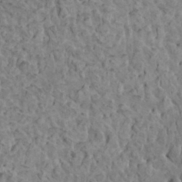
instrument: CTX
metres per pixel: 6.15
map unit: HNhu
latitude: 6.4979
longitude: -0.8191
